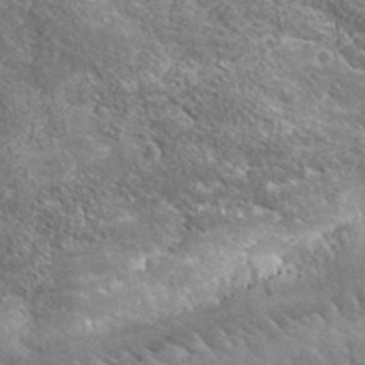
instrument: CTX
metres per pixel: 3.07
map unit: lHvf
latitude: 40.4978
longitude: -87.1403
